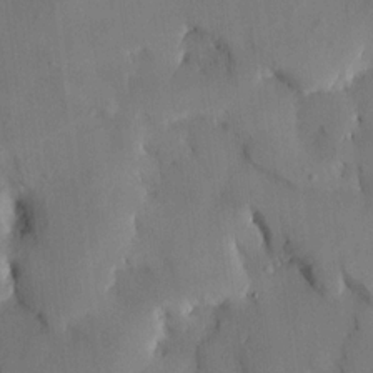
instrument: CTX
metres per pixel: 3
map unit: HNhu
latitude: 14.6491
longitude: 11.1998
